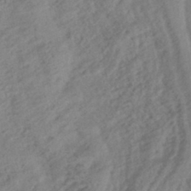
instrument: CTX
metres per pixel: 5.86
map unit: eHb
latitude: -42.8596
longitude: 85.2376
